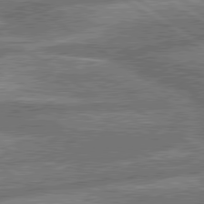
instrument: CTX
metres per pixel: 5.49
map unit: lApd
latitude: 79.9906
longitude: -169.2159
